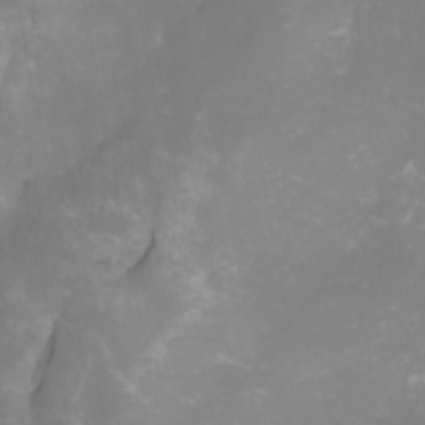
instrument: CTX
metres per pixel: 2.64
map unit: Htu
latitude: -0.5574
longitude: -77.9339
